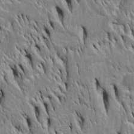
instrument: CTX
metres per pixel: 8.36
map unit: Htu
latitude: -4.4440
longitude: 150.8596
